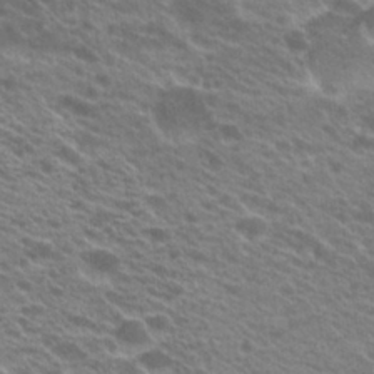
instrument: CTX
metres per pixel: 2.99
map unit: Hto
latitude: 21.0648
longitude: -37.9339
